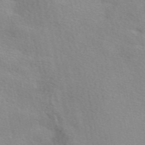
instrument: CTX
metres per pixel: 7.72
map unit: eAb
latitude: 49.9528
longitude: 120.7274
